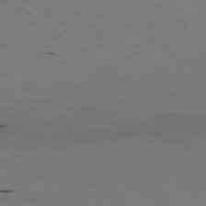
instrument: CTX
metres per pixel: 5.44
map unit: Ap
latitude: -77.6911
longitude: -71.1970
